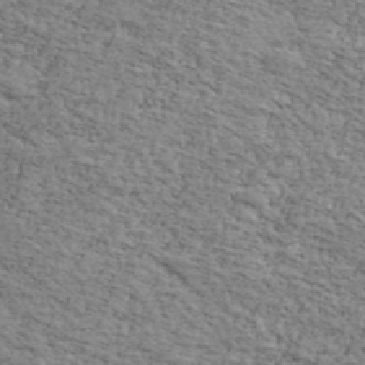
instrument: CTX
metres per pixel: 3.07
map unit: Ave
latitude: 41.4426
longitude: -109.7260
